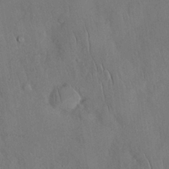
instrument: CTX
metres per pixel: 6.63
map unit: Nhu
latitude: 27.7261
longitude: -69.1592
